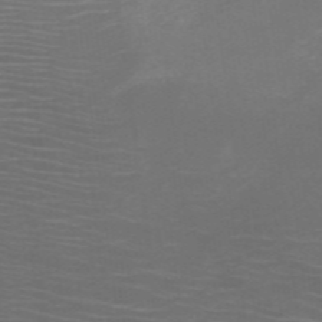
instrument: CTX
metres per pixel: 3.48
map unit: HNb
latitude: -48.9353
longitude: -45.5938
